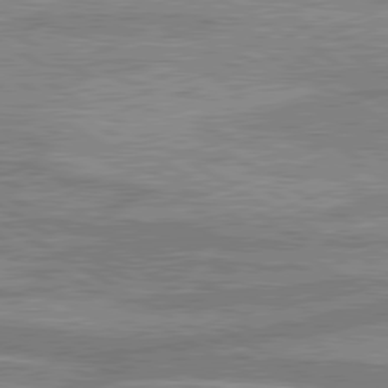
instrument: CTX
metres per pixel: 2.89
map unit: lApd
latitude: 80.1956
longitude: -171.2537
